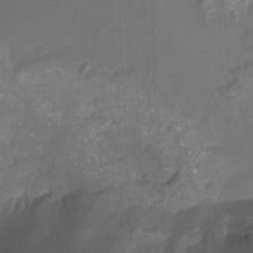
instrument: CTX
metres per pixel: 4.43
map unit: Nhu
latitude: -16.3307
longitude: -57.8016
